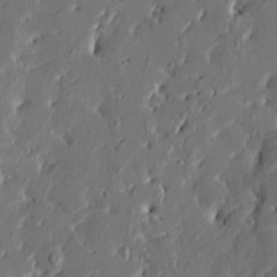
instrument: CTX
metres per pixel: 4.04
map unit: HNhu
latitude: 4.8947
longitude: -5.2159
